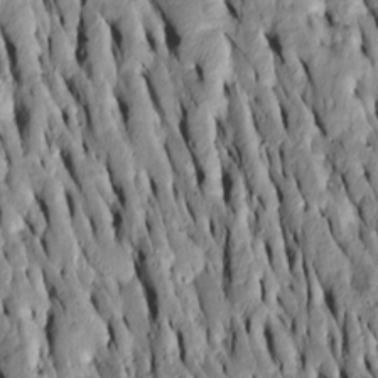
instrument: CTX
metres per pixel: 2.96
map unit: Htu
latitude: -7.3320
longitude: 144.4818
